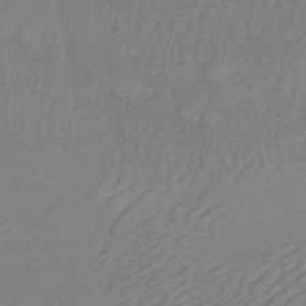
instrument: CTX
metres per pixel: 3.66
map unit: HNb
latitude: -49.1242
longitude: -50.3089
